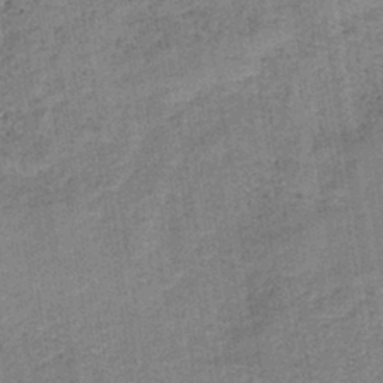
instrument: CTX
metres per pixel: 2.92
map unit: HNb
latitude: -38.8219
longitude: 50.1984
